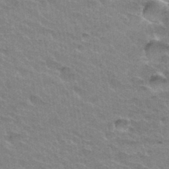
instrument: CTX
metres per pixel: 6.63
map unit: Hto
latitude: 33.9528
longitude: -46.8947
